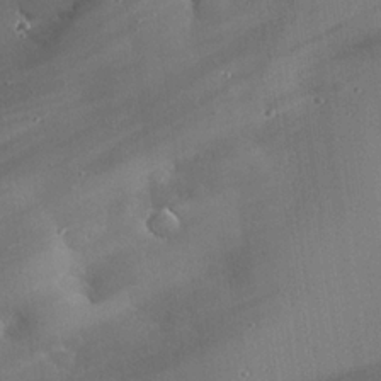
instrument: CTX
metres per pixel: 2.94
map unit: eHh
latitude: 24.1388
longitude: -91.2537
